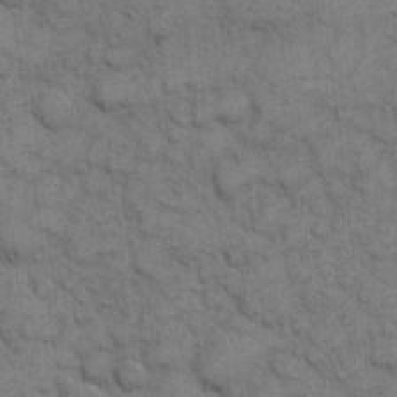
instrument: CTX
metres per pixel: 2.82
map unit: eHh
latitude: 8.5546
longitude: -64.9703
